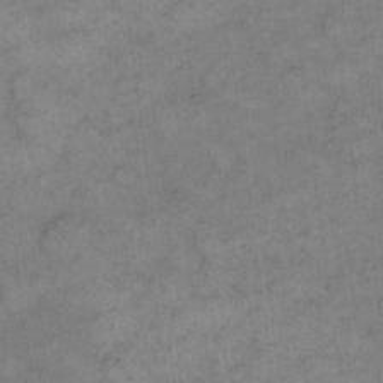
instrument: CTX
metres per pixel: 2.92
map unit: eHh
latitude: 14.5735
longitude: -66.1577
